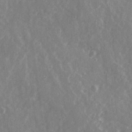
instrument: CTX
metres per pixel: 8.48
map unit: Ave
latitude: 21.7072
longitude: -132.4979
